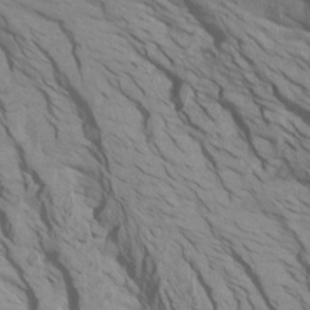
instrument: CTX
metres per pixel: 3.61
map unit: Htu
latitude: -6.9919
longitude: -66.8946
